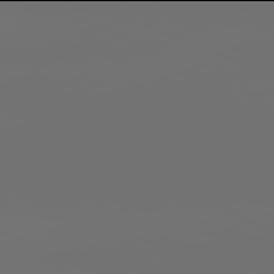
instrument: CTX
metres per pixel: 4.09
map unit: lApd
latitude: 81.9906
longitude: -160.2900
